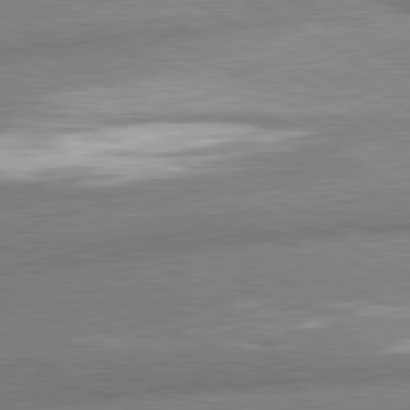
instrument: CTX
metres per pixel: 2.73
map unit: lApd
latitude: 80.6301
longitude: -162.1578
